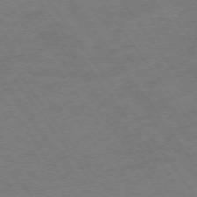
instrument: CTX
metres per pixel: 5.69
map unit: Ap
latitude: -75.1620
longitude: -70.5168
